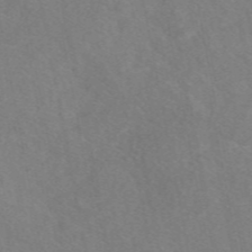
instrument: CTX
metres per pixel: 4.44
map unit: eAb
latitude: 47.9528
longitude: 120.1605
